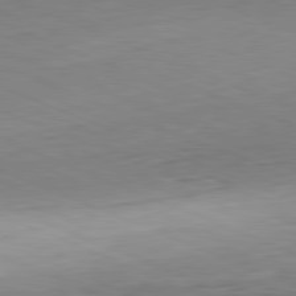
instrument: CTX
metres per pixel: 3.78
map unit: Hpe
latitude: -82.1606
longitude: 14.1039
